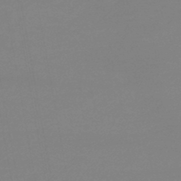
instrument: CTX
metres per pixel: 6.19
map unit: lHb
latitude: -45.1998
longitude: 62.8408
